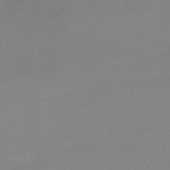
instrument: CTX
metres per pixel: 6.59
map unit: lHb
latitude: -44.5385
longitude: 72.0850
